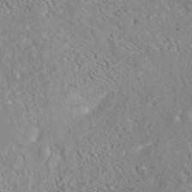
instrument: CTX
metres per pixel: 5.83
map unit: ANa
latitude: 42.0633
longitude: 23.6911
